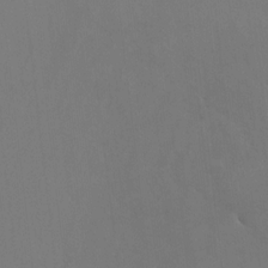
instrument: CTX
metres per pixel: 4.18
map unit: HNhu
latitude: 6.1389
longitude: 4.0661
